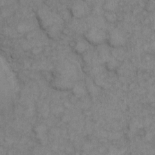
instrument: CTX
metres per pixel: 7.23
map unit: eHh
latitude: 6.6490
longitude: -65.1025
